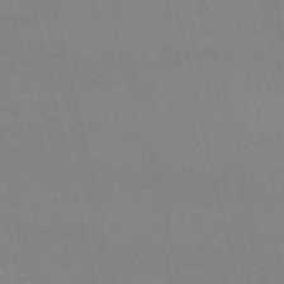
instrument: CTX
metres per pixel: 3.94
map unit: HNb
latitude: -54.7085
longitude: -37.0648
